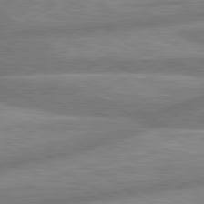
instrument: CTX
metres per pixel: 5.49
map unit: lApd
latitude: 80.4601
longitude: -166.5356
